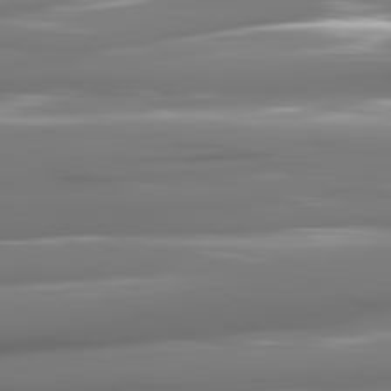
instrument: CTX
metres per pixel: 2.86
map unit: lApd
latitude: 81.3482
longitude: -142.7246
